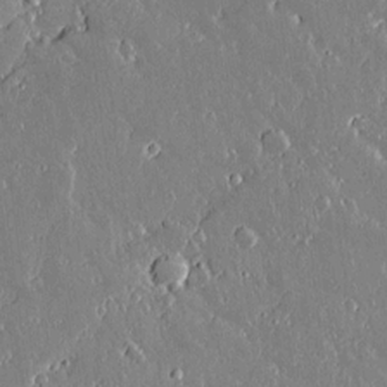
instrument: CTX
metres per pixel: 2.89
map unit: lAvf
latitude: 14.4412
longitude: -128.2522
